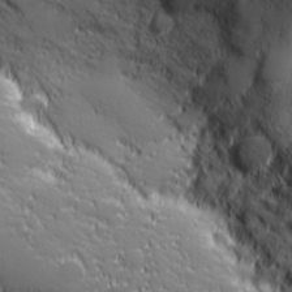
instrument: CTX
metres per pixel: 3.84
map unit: lHvf
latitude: 27.7639
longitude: 141.6722
